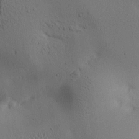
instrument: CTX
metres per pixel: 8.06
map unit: lAa
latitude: 5.9906
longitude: -114.1388
